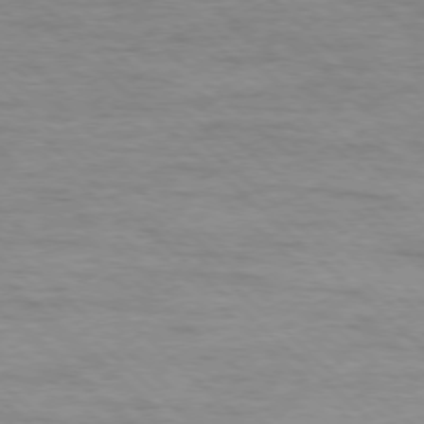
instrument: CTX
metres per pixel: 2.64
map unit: Ap
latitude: -77.8800
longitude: -94.1200
